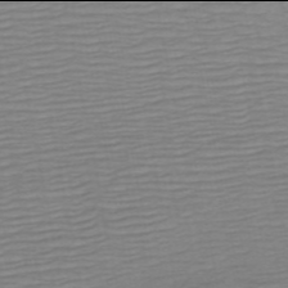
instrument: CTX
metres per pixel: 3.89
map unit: HNb
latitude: -54.0094
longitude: -44.2522
